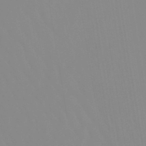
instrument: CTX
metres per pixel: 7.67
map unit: lHb
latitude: -48.4251
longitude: 74.1984
